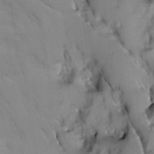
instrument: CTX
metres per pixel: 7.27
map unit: Ave
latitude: 8.9703
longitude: -103.2537
